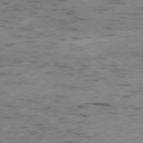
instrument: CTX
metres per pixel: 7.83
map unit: Ap
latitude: -78.1228
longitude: -71.0647
